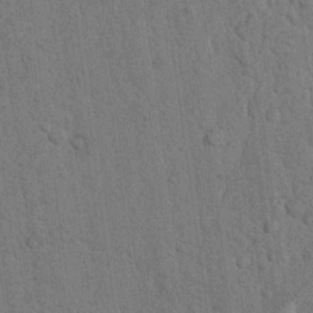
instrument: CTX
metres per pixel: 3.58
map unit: Nhu
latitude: 20.2712
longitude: -76.3467
